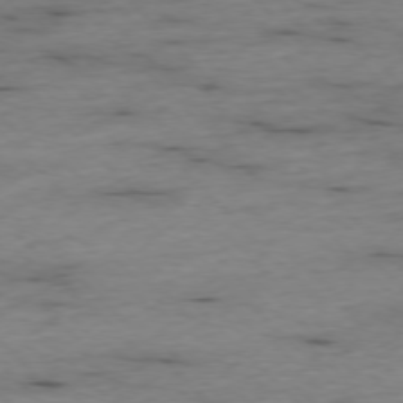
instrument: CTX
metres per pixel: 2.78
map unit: Ap
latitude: -76.8219
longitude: -91.0647
